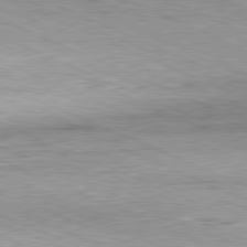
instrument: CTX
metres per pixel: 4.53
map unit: Hpe
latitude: -81.8989
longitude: 11.3888
